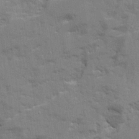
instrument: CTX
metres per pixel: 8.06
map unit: Ave
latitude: 21.1403
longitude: -129.9717
